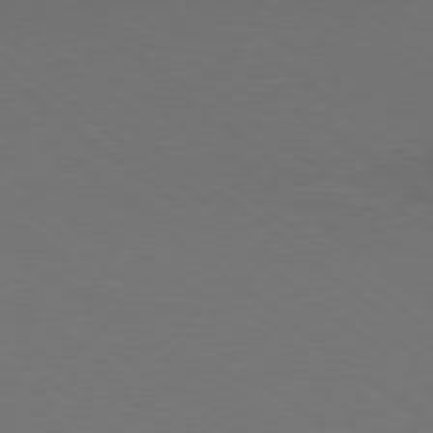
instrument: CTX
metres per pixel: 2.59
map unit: lApd
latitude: 78.9703
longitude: -166.2522
